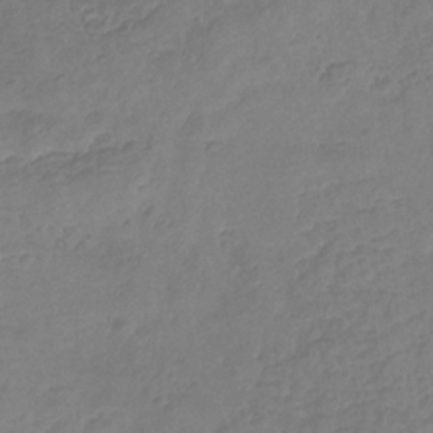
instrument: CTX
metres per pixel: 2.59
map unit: eHb
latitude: -31.8044
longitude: 73.3509
